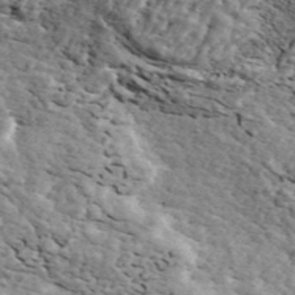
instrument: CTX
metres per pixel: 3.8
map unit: ANa
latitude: 44.4790
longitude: 45.2565
